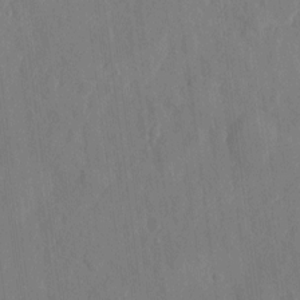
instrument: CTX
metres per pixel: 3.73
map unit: eHh
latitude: 5.5371
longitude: -73.0459
